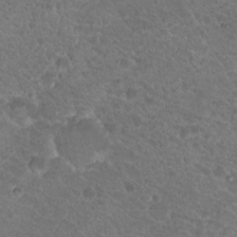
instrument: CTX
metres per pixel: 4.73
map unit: Hto
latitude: 19.1970
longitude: -33.9906
